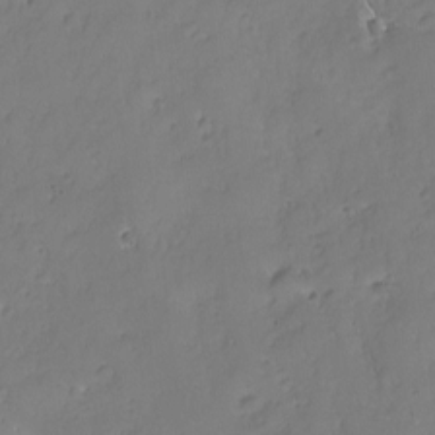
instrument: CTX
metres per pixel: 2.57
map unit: Nhu
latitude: -7.2754
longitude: -151.9528
